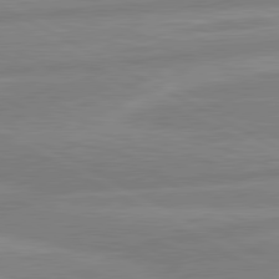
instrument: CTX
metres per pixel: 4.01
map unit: lApd
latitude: 80.7624
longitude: -168.6113
